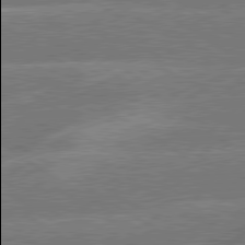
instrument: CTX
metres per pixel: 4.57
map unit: lApd
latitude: 79.7828
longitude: -145.9906
